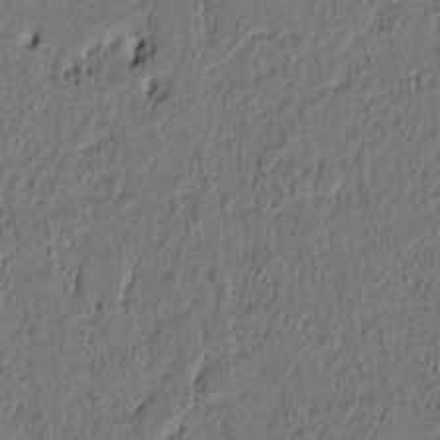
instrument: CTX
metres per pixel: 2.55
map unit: lAvf
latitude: 6.4601
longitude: 166.5952
